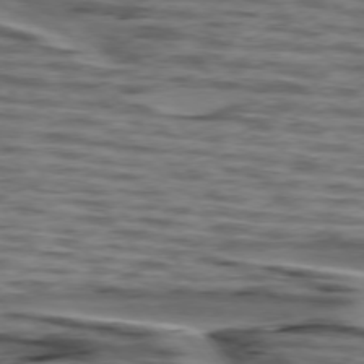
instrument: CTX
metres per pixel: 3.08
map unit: lApd
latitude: 75.7450
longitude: -71.6505
